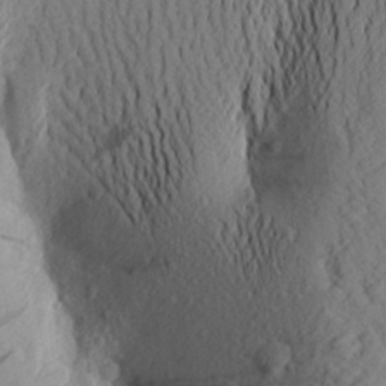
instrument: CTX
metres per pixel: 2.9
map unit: Aa
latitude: 24.9513
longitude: -149.6505
